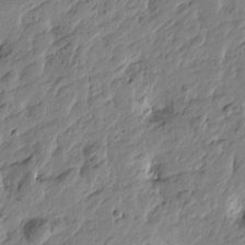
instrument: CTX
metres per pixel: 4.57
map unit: Htu
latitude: -3.4265
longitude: 179.5966
